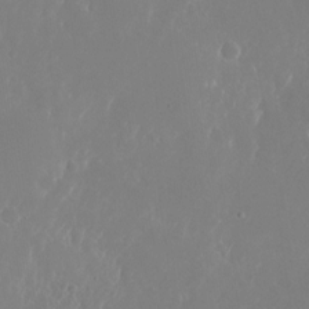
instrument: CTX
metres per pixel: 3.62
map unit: Nhu
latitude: -25.7100
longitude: -72.1389
